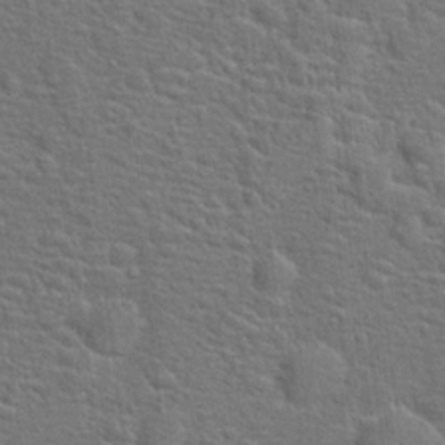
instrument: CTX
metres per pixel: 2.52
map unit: Hto
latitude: 19.2726
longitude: -43.2159
